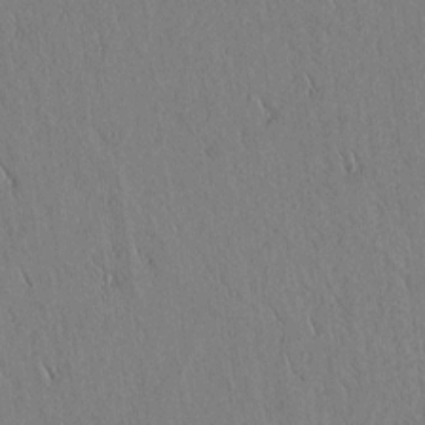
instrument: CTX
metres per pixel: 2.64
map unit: lAvf
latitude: 5.5182
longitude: 159.4076
